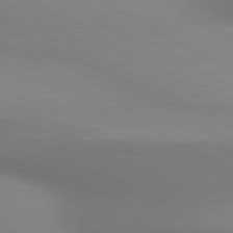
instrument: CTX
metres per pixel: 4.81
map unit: lApd
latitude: 80.5735
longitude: 130.3117
